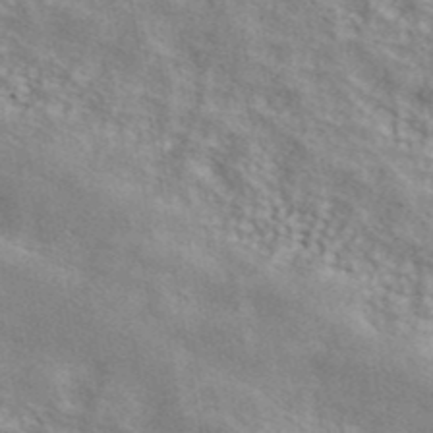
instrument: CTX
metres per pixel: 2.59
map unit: ANa
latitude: 41.9906
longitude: 50.7841
